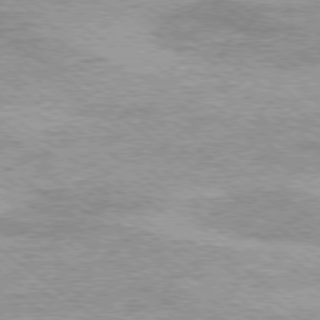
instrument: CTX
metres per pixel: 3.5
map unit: Ap
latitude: -79.2376
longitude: -82.0633
